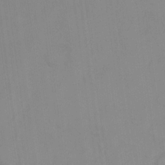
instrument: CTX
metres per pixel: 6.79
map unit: Nhu
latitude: 22.7246
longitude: -62.9892
